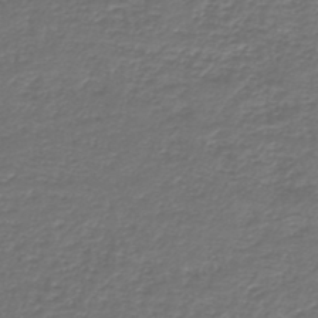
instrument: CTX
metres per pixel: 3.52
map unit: HNb
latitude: -43.7477
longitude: 50.1606
